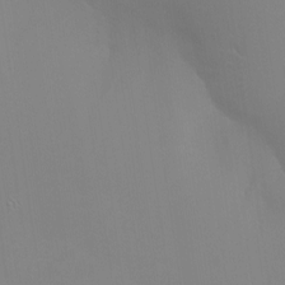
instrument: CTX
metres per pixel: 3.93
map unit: Aa
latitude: -7.3698
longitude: -78.4034
